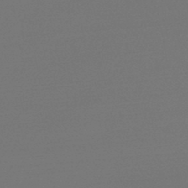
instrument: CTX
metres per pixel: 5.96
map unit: lHb
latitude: -47.1053
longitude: 66.3495
